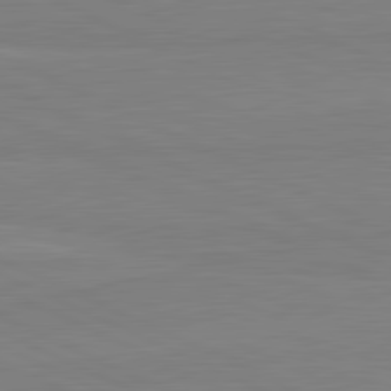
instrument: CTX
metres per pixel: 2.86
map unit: lApd
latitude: 81.7827
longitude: 167.6911
